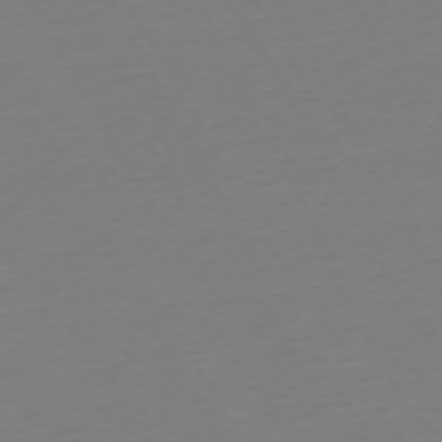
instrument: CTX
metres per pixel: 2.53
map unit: Ap
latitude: -74.0850
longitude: -68.8569
